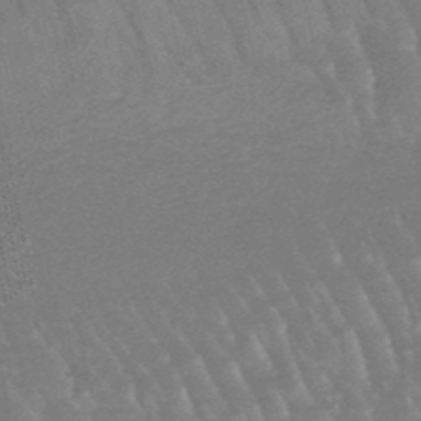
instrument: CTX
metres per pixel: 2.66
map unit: lHb
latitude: -47.4832
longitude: 76.1228
